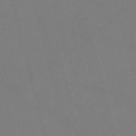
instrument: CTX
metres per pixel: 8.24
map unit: Nve
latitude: -58.4251
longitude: 61.8422
